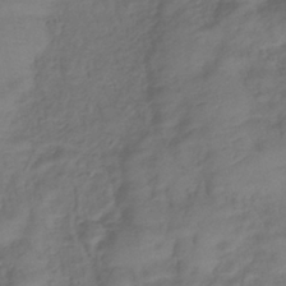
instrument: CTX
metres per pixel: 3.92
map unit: lHb
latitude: -38.8786
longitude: 75.0487
